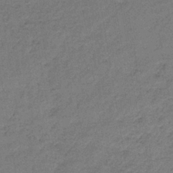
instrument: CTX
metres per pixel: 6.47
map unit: lHb
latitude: -35.0675
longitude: 62.7274
